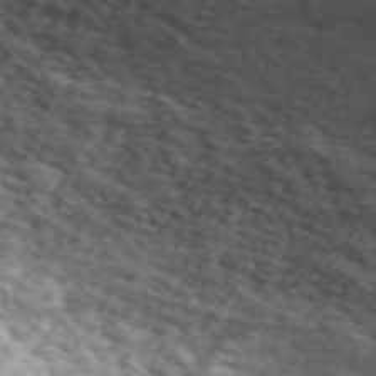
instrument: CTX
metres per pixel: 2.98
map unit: ANa
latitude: 46.1956
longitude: 49.0676
